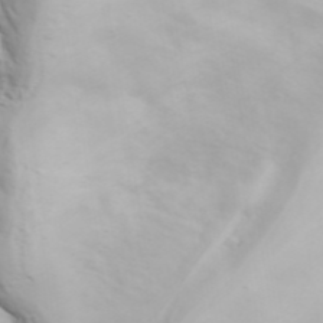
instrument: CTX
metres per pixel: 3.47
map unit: ANa
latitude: 45.6883
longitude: -83.5371
